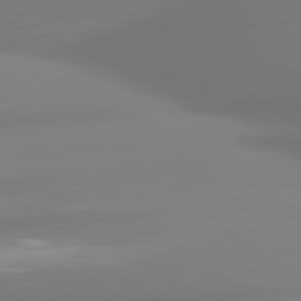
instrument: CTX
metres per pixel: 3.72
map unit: lApd
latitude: 80.4979
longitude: -164.3089
